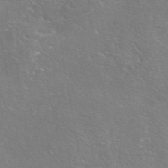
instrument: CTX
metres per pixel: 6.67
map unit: eAb
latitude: 46.2145
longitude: 106.4440
